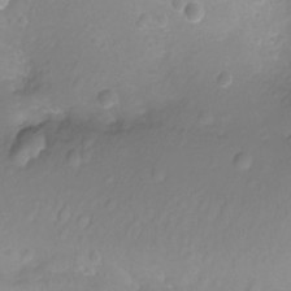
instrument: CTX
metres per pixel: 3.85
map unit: Ht
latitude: -2.0472
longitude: -29.5749
